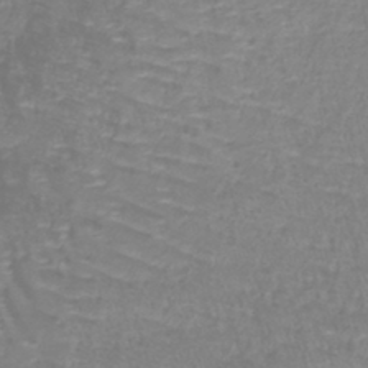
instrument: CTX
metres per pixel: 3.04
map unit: lHb
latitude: -40.7841
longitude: 65.4266
